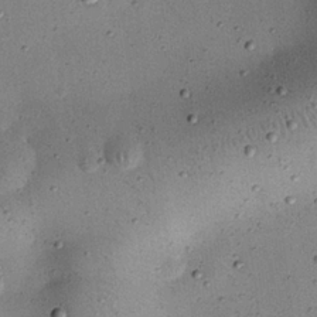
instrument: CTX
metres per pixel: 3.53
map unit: eHh
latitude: 24.8002
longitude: -71.1025
